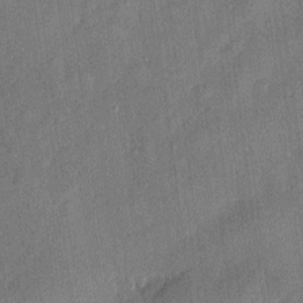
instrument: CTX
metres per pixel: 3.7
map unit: eHh
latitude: 4.7057
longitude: -74.8569
